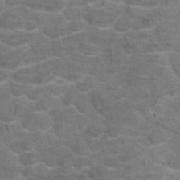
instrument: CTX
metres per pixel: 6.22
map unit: eAb
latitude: 45.6883
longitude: 102.1417
